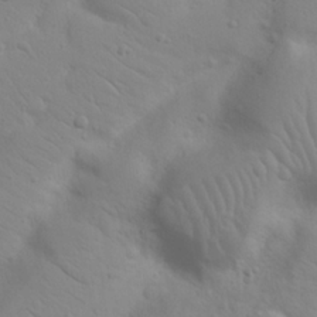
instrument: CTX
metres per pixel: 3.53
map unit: Nhu
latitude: 22.9892
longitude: -74.1011
